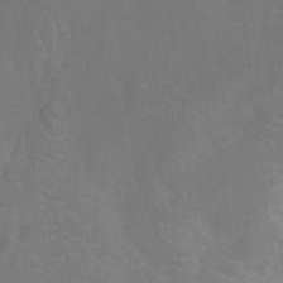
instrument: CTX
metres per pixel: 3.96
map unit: Ht
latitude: -11.2376
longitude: -24.1011
